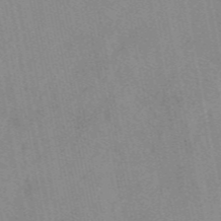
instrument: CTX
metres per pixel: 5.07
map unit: eAb
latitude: 48.9514
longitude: 106.9164
